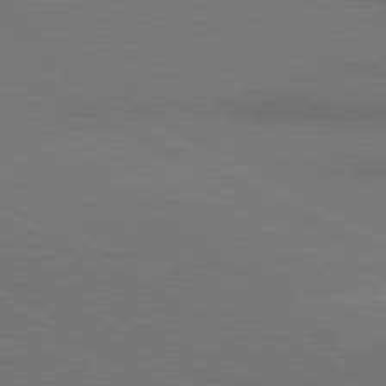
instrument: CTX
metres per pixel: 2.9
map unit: lApd
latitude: 80.7813
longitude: 138.3118
